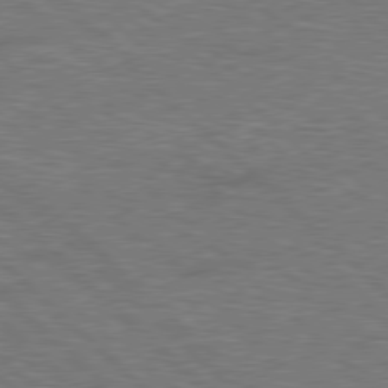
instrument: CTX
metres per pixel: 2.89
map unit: Hpe
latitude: 78.1200
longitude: -151.6882
